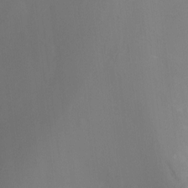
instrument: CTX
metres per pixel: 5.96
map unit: Ht
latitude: -4.7085
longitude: -24.9513
